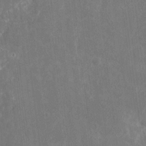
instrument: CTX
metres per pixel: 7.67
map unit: eHh
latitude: 8.8947
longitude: -71.7827
